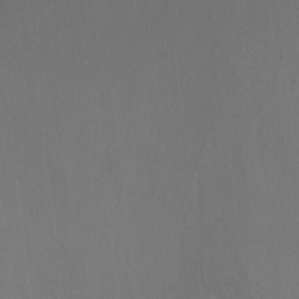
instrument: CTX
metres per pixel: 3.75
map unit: Ht
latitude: -11.3510
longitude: -34.9513
